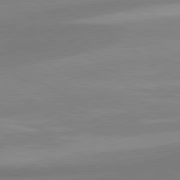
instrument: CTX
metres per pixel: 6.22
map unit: lApd
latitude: 80.4034
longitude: 177.0486
